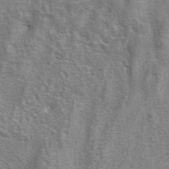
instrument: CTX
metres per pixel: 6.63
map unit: eAb
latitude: 41.2725
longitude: 105.8233
